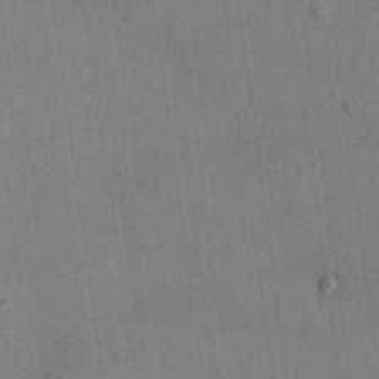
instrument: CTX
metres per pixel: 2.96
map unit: eHh
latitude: 15.4616
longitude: -68.3656
